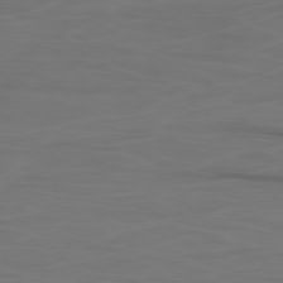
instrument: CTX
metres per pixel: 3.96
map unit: Ap
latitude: -78.9163
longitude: -70.9136
